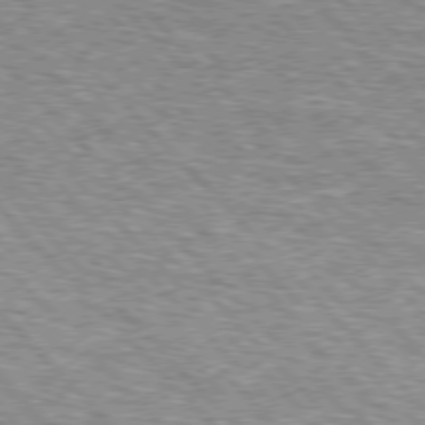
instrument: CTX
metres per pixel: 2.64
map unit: lApd
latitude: 76.2522
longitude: -75.3293
